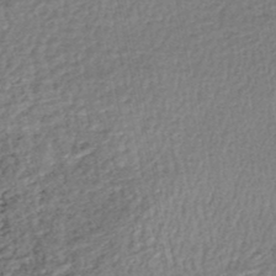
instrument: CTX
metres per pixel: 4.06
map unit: HNhu
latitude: -49.0487
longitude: 101.7288
